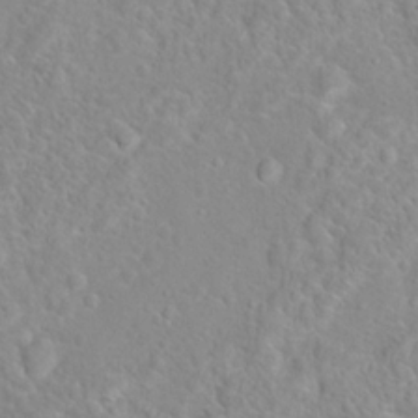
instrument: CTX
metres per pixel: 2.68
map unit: Hto
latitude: 16.3845
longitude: -42.0255
